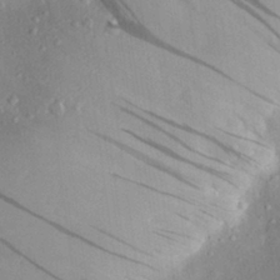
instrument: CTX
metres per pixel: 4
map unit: Aa
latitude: 28.3278
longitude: -135.7071
